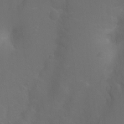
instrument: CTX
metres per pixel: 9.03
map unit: Ht
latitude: -10.2173
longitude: -37.4616
